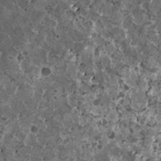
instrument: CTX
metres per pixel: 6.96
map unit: HNhu
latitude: 3.1592
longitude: 5.7099
